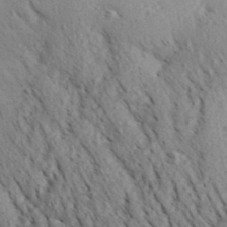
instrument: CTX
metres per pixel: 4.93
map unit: Aa
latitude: 30.1956
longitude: -139.4048
